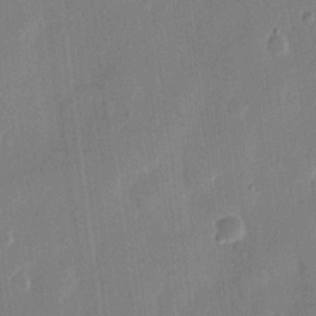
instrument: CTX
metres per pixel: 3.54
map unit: eHh
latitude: 12.2523
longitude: -70.4601
